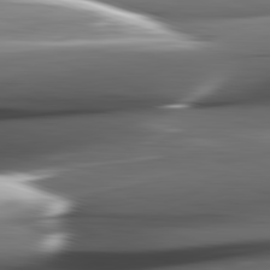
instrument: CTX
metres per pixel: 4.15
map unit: lApd
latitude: 82.4223
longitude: -144.3089
